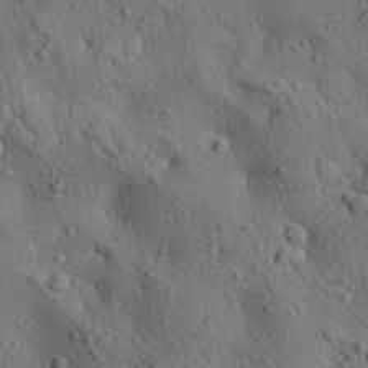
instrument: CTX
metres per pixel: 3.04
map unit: Aa
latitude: 23.3482
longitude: -138.9892
